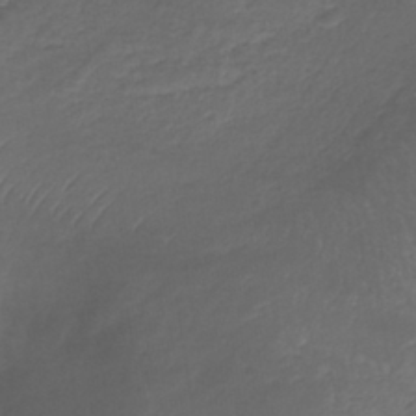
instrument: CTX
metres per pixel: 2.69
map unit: lHb
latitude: -38.2362
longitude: 72.7463
